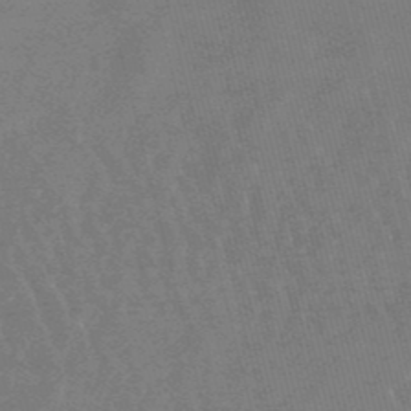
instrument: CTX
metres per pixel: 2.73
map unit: lHb
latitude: -48.3873
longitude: 72.5574
